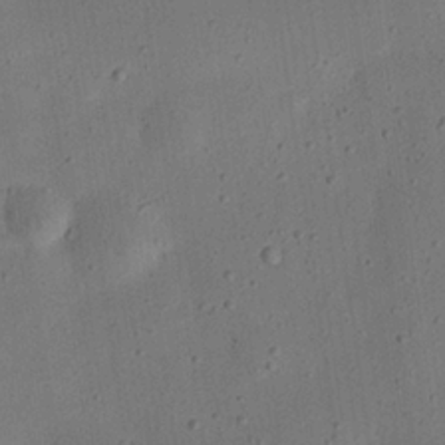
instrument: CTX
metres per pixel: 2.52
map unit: eHh
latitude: 24.4412
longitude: -69.2348
